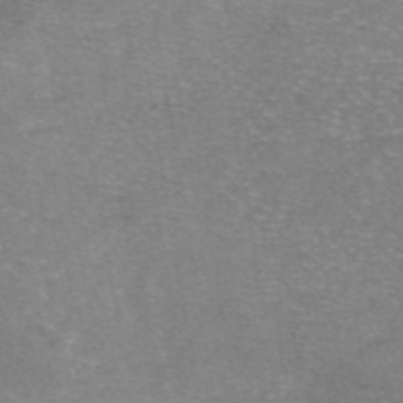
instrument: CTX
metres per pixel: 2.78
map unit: eAb
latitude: 46.8191
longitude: 102.0472
